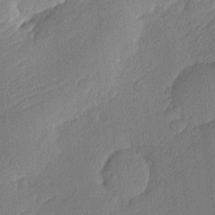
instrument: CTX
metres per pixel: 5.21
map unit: Nhu
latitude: 1.3859
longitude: -76.7624
